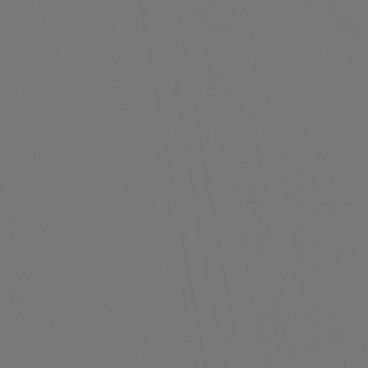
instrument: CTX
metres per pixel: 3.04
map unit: lHb
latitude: -47.1053
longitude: 74.1984
